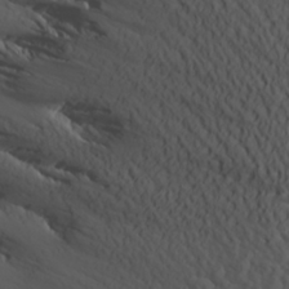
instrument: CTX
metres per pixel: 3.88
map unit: Aa
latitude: 26.8191
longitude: -144.8191
